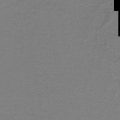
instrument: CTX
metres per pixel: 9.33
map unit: lHb
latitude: -40.2550
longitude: 53.6721
